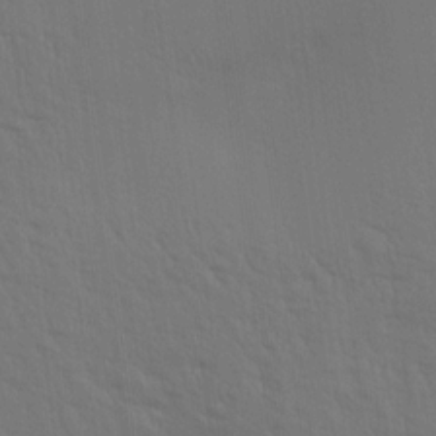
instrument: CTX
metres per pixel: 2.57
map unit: Aa
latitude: 15.0648
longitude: -147.6316
